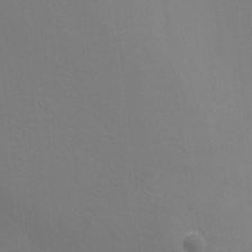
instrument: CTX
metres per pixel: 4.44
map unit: Nhu
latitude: -16.9920
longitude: -49.6505
